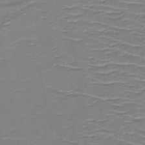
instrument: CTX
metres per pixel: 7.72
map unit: HNb
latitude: -49.7856
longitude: -47.0270
